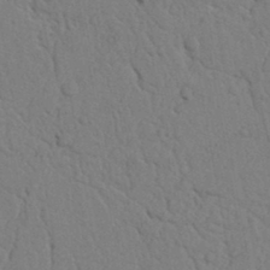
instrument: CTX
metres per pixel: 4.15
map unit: Nhu
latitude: 16.1389
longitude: -75.9906
